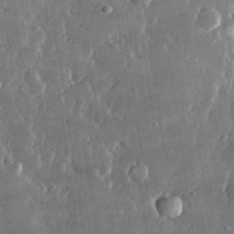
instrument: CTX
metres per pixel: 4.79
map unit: lHvf
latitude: 31.1592
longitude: -91.2915
